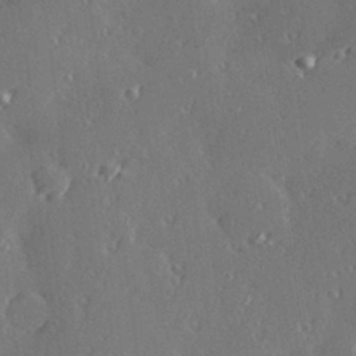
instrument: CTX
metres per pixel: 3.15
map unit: Hve
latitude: 27.9906
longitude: -92.3467
